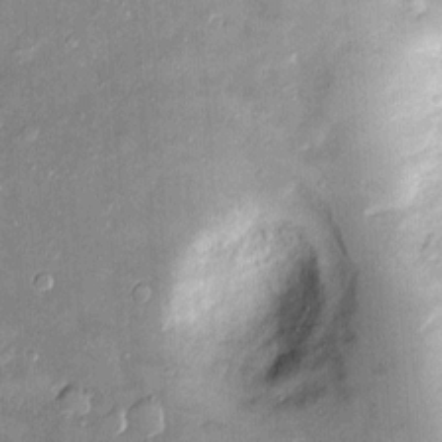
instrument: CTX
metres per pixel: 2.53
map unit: Htu
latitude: -6.2172
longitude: 158.8975
